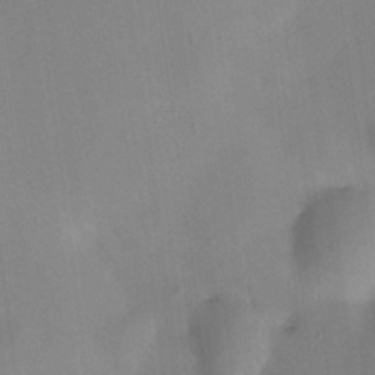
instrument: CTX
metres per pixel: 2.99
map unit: HNhu
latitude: 6.9136
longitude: 13.5021
